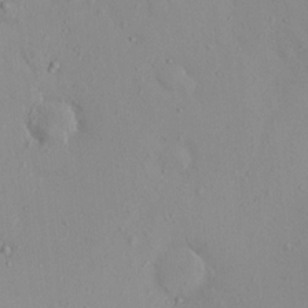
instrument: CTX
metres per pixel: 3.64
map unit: eHh
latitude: -0.3685
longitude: 17.9745
